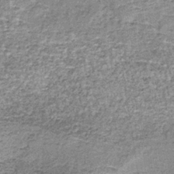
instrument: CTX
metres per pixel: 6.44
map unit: lHb
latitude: -37.3131
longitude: 65.9367
